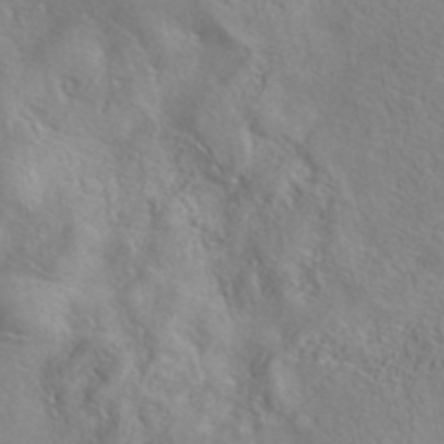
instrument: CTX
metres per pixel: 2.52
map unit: eAb
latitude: 40.5734
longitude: 105.0486
